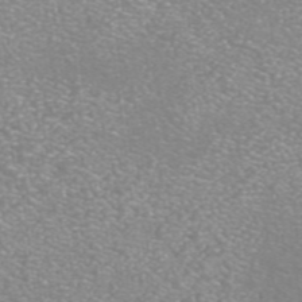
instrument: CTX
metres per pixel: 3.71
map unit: ANa
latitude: 42.5357
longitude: 25.9178
